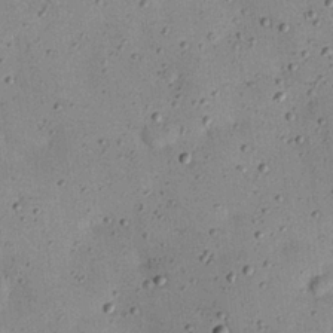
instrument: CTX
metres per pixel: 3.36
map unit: eHh
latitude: 24.6301
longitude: -71.3481
